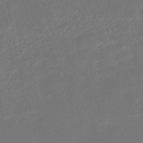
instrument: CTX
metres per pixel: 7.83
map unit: HNhu
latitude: -45.9367
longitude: 103.2754
